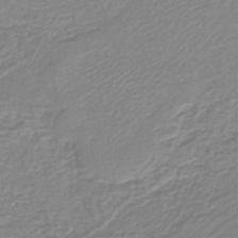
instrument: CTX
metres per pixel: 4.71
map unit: lHb
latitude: -41.7666
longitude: 62.2361
